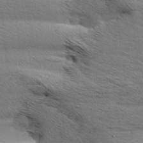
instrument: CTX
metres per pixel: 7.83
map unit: Aa
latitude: 6.1011
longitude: -136.8380
